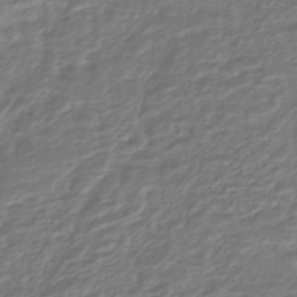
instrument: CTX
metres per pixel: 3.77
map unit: HNhu
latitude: -44.6330
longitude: 98.7274
